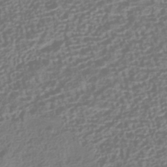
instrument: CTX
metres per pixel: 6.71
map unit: HNhu
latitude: -42.7274
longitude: 106.7841
